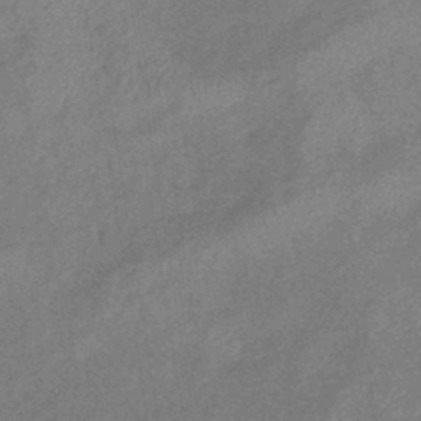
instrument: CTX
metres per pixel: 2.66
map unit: lHb
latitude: -41.8233
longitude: 80.4440
